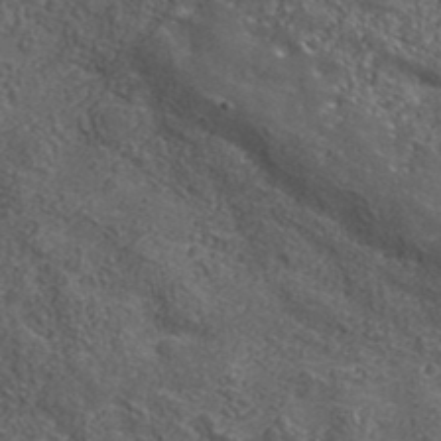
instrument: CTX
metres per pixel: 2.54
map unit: lHvf
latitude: 38.8947
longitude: -87.5560
